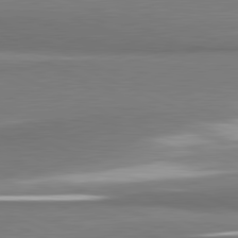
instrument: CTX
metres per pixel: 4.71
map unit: lApd
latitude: 81.7261
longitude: 166.1606
